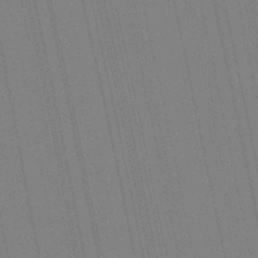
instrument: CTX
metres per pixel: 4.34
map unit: Aa
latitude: 29.2537
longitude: -147.6505
